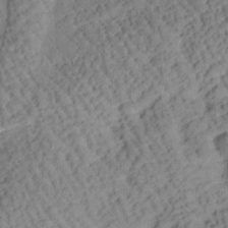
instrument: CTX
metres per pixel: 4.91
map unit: Htu
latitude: 0.7435
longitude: 176.8597
